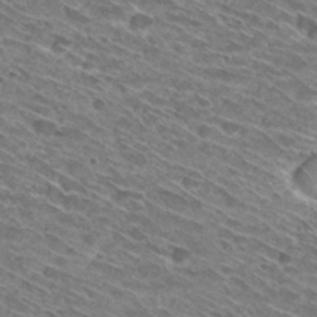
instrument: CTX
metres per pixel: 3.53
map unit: Hto
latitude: 30.4601
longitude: -45.8394
